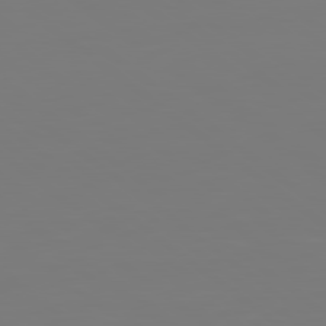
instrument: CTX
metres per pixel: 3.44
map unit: lApd
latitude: 79.1592
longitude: -174.7246
